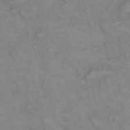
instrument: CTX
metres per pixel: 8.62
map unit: eHh
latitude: 22.8569
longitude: -61.9528
